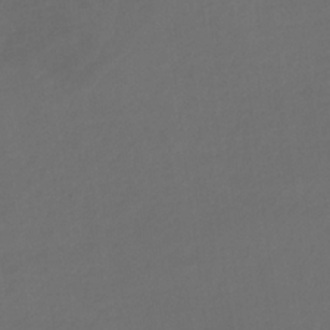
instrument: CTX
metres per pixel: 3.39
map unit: lHb
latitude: -31.3509
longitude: 64.0661
